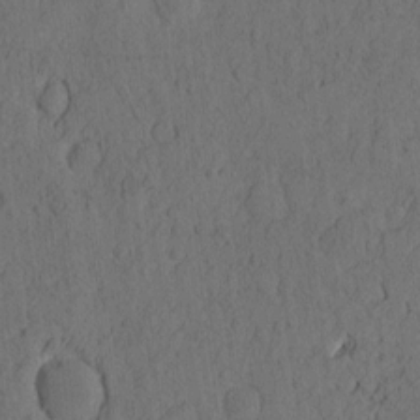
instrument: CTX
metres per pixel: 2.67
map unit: eHh
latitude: -1.7289
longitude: 17.2565
